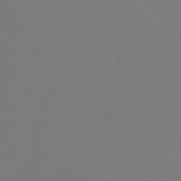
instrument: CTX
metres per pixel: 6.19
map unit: HNb
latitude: -45.4832
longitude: 55.4077
